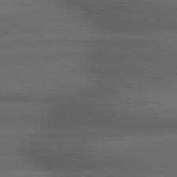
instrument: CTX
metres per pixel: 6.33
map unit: lApd
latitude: 79.1781
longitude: -118.3845
